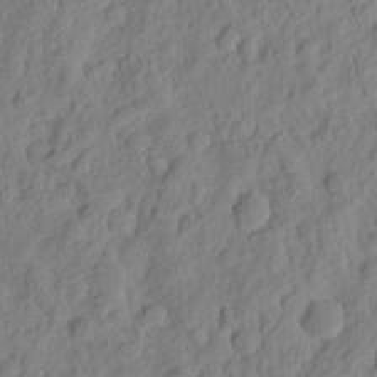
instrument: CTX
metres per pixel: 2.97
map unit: eHh
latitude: 7.9717
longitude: -75.1592
